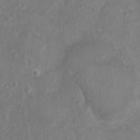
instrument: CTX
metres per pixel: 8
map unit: Nhu
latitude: 5.0458
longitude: -16.9325
